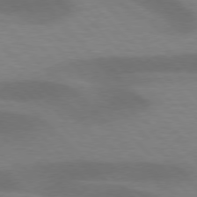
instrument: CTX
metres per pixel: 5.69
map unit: lApd
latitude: 76.6490
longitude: -59.6694
